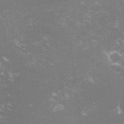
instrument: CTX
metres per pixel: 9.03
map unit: lHvf
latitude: -14.7652
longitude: -100.3467
